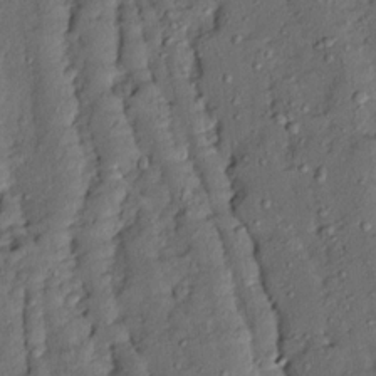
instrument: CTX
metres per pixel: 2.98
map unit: Ave
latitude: 13.5560
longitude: -134.7435
